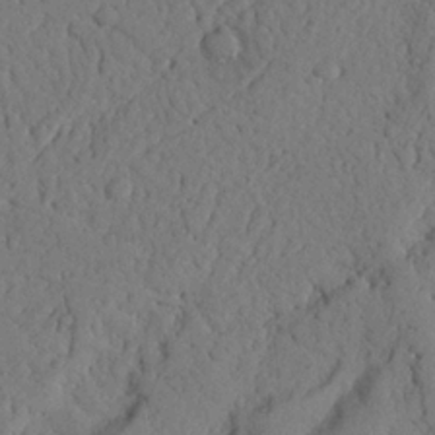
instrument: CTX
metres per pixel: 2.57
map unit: Nhu
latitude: 21.5182
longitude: -75.8205
